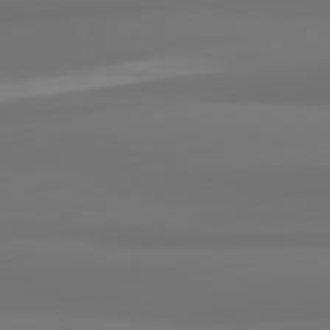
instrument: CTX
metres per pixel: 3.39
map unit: lApd
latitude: 82.0255
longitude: 175.7099
